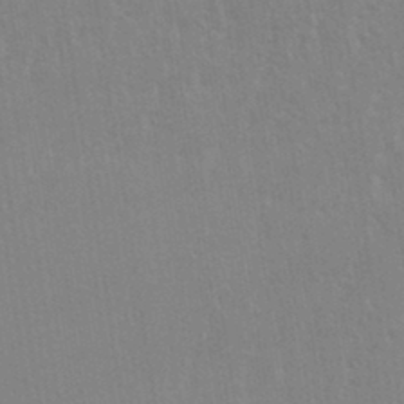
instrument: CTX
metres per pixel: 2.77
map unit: eHh
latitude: 34.1955
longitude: -133.2348
